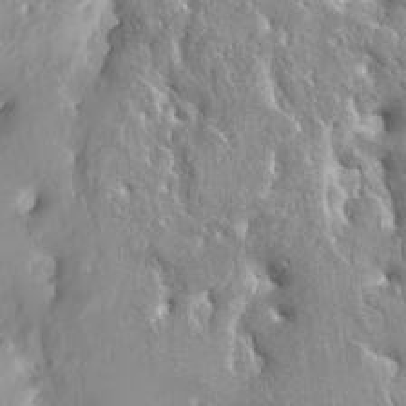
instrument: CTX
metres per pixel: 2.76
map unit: HNhu
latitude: 2.4790
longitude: 7.9556
